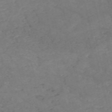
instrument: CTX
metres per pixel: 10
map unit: HNb
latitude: -54.5574
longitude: -47.6505
